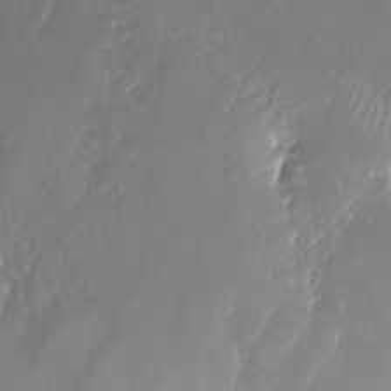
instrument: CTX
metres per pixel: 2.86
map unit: Nhu
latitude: -23.8800
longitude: -71.6883
